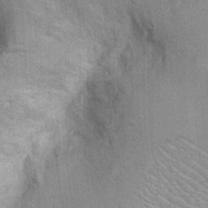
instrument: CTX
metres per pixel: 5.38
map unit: Ht
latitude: -0.4251
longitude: -15.8773
